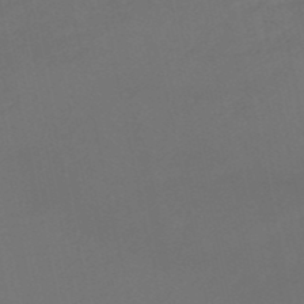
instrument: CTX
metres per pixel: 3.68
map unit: lHb
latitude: -50.6140
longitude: 81.1620
